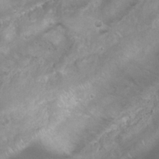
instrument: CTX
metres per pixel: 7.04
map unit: Nhu
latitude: 24.0255
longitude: -60.2144
